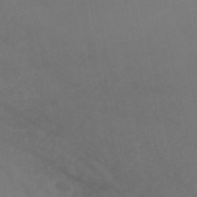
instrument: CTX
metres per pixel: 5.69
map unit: lHb
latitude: -47.0864
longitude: 66.9353
